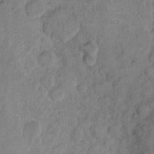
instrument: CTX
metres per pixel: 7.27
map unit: eHh
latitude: 12.8569
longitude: -64.9703
